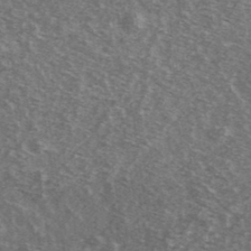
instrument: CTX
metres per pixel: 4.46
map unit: Ave
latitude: 39.4237
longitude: -108.9513
